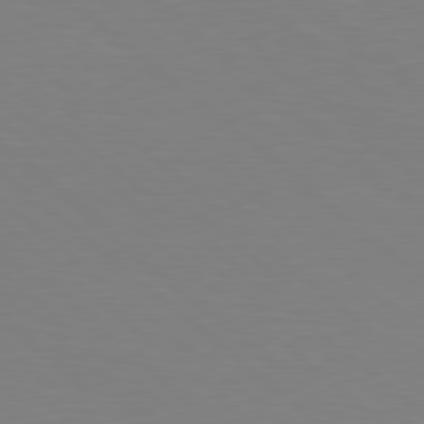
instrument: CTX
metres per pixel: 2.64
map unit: lApd
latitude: 78.7435
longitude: -176.2333
